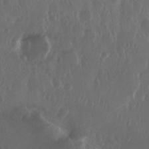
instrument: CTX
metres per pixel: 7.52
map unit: Nhu
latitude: 29.3104
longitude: -57.1592
